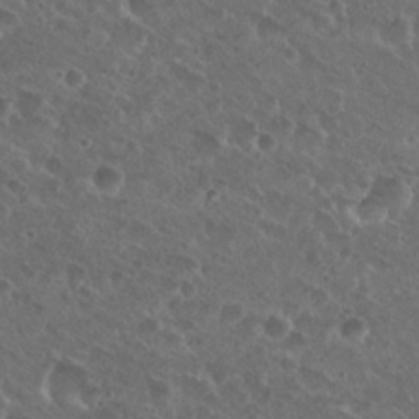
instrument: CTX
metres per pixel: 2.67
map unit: Nhu
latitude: 26.7813
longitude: -50.8380
